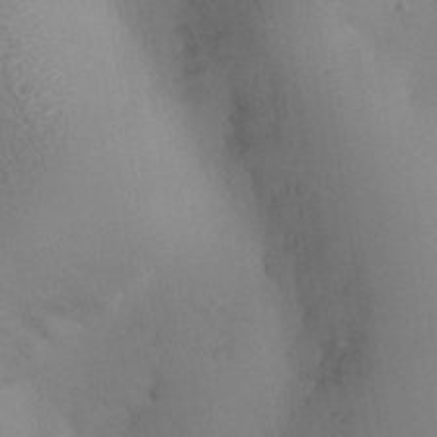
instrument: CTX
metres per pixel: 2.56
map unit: Nhe
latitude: -35.0297
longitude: -130.7247
